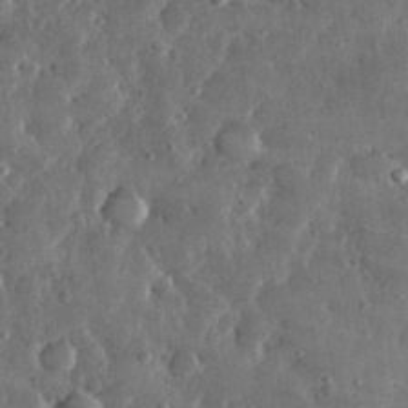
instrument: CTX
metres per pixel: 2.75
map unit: lHvf
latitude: 31.8962
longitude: -90.2711
